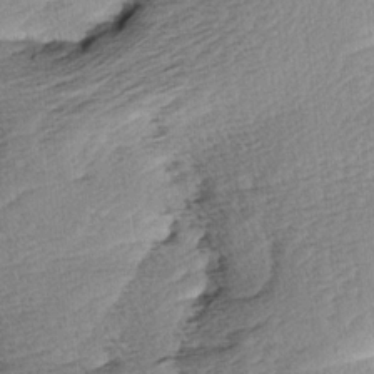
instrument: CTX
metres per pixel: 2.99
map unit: Aa
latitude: 8.2334
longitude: -141.1403
